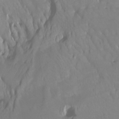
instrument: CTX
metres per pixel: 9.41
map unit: Htu
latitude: -6.0283
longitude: -71.4615
